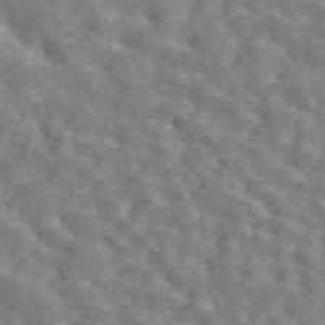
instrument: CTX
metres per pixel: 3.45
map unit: ANa
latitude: 44.8947
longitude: 21.9745
